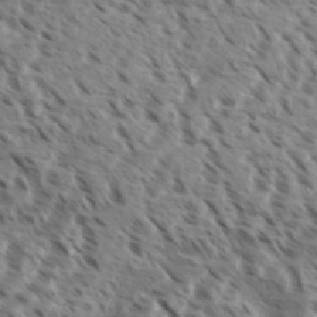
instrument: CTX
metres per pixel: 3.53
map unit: eHh
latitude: 36.2901
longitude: -138.7057
